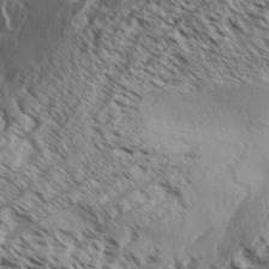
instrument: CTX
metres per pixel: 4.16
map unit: Aa
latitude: 33.0647
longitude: -138.0444
